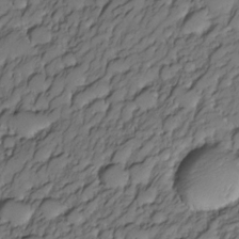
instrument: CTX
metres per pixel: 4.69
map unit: Nve
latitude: -26.9163
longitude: -148.7246
